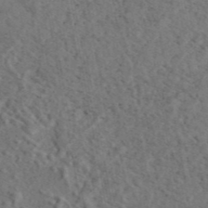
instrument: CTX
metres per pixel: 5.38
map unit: eAb
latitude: 43.6127
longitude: 114.5007
